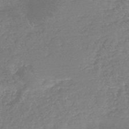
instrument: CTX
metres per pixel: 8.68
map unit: HNb
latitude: -44.4062
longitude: -38.0444
